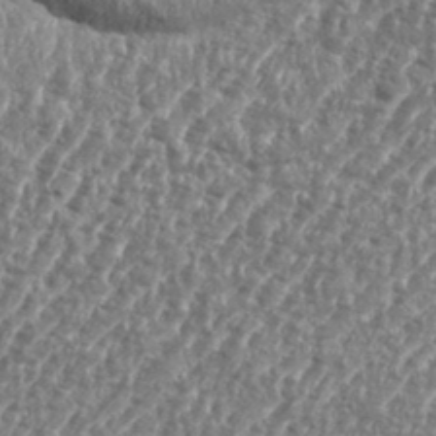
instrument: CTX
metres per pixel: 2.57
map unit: eHh
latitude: 35.5182
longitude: -134.7435
